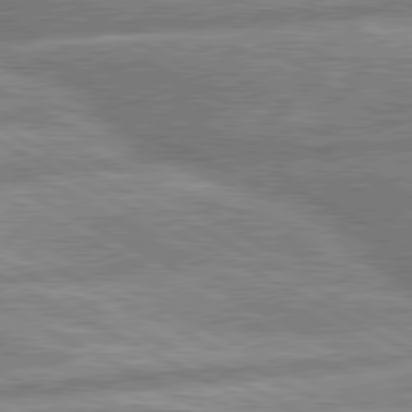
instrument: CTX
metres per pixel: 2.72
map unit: lApd
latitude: 80.4223
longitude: -167.3481
